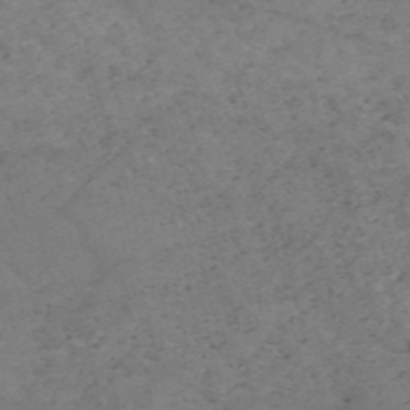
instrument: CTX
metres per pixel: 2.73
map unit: HNb
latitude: -54.4440
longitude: -47.4805
